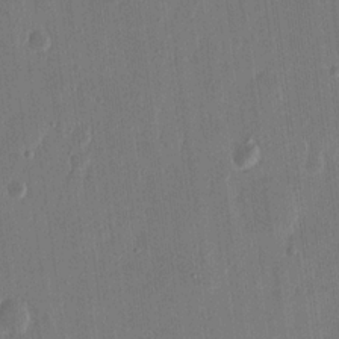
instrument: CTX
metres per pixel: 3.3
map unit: eHh
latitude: 14.8758
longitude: -69.5371
